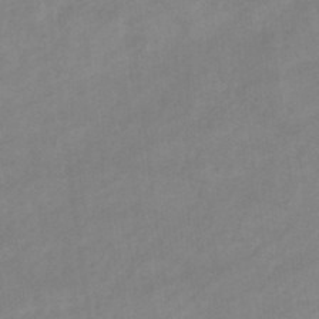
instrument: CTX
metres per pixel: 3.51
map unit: lHb
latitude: -45.3888
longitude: 66.4440
